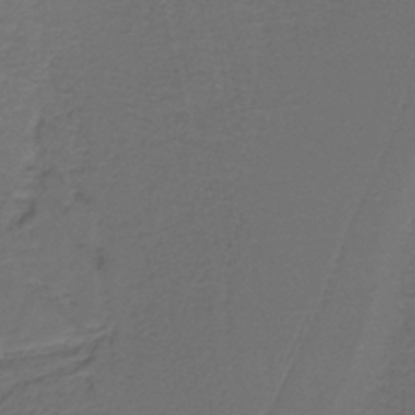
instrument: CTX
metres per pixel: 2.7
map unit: lHb
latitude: -39.9367
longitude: 53.8989
